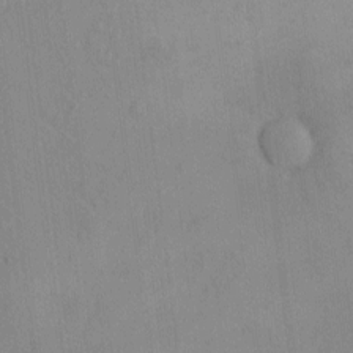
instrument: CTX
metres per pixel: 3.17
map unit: eHh
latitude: -0.1795
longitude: 17.2565
